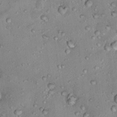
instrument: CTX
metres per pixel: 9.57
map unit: Nhu
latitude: 17.4993
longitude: -29.6694
